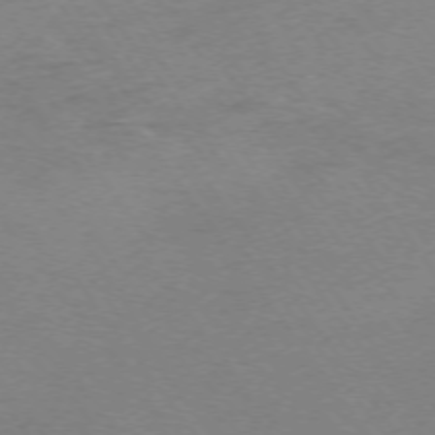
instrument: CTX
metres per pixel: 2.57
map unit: Ap
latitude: -74.4251
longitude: -72.9514
